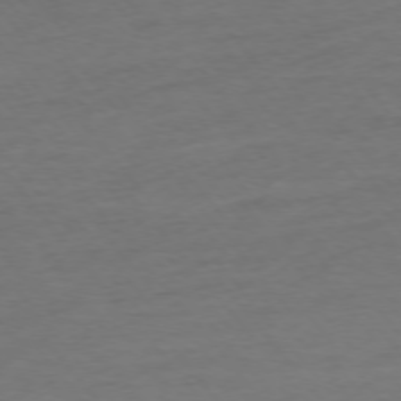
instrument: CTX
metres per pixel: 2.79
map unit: Ap
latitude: -76.0850
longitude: -84.2145
